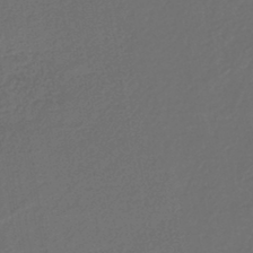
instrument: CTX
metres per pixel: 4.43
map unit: lHb
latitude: -43.8233
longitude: 64.8219
